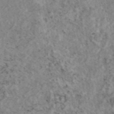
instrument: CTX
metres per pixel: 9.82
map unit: eAb
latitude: 46.3468
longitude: 127.3509
